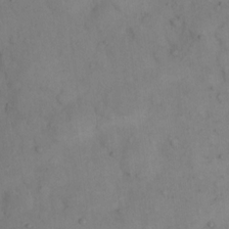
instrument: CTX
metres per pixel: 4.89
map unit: eHh
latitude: 14.7625
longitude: -67.4804
